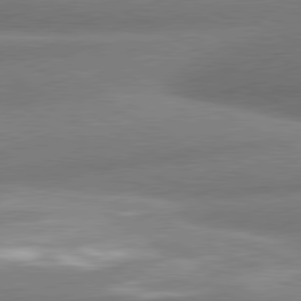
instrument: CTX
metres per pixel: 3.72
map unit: lApd
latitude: 80.5735
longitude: -163.8773
